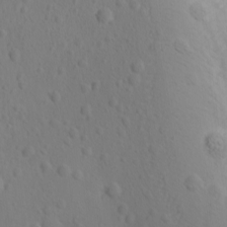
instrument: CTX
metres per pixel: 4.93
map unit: Ave
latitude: -9.7855
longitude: -121.2915
